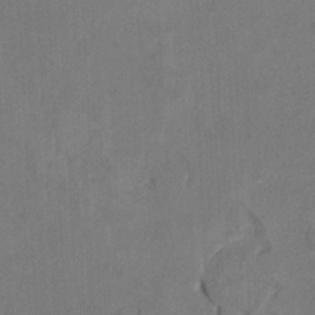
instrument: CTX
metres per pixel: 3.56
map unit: Ht
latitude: 9.4238
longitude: -32.8569
